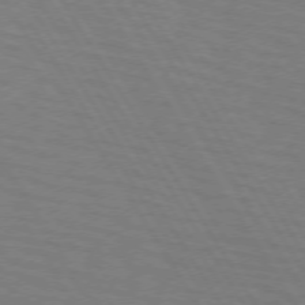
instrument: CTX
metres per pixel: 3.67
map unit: lApd
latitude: 72.4790
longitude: -57.8961
